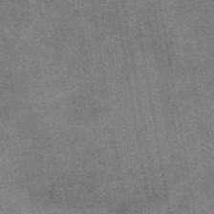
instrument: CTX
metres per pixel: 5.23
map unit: eAb
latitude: 48.1389
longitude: 122.5007
